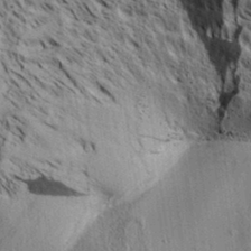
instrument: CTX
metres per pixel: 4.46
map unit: Aa
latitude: 32.8191
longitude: -137.3482
